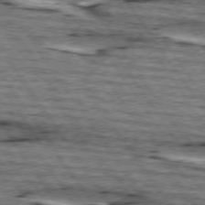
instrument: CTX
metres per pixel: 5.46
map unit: lApd
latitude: 74.6491
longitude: -72.9325
